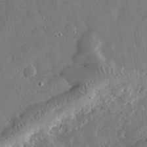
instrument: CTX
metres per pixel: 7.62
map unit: lHvf
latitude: 32.0822
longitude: -84.1200
